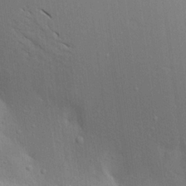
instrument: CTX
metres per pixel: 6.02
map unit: Aa
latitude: 17.0081
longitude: -149.0647
